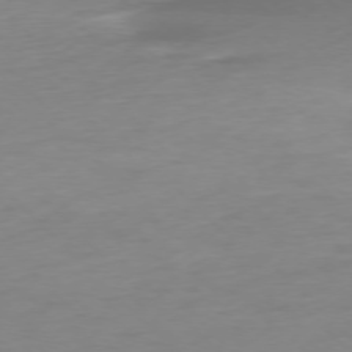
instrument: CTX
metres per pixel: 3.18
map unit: Ap
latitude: -77.1809
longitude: -68.3278
